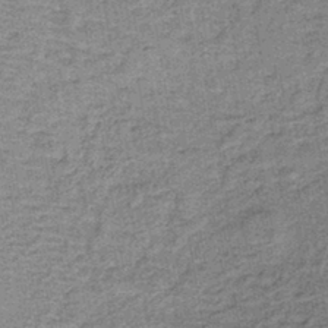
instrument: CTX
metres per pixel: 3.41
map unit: lHb
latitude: -40.3873
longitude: 58.6140
